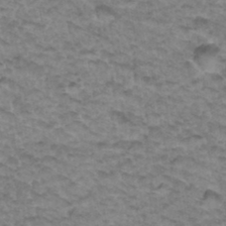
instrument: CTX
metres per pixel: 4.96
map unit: Hto
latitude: 34.5734
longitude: -47.8395
